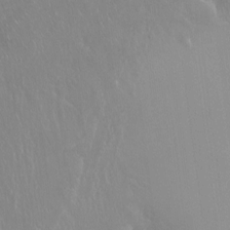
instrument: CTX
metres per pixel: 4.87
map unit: Ht
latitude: -14.1606
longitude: -42.4979
